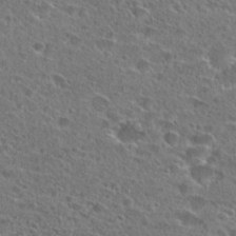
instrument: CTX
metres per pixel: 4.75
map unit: Hto
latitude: 25.8205
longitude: -46.1200
